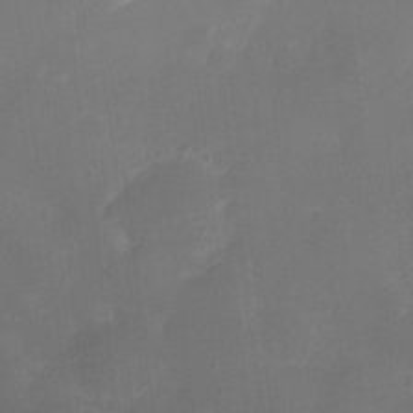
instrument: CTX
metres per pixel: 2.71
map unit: eHh
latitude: -6.3684
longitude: -78.0822
